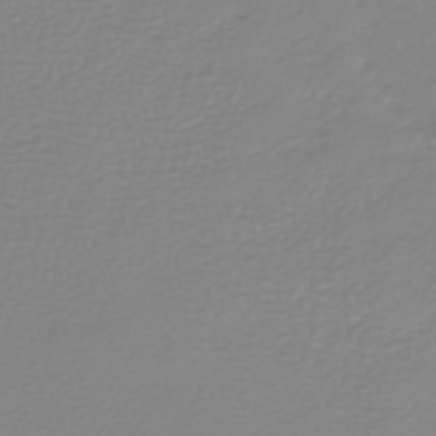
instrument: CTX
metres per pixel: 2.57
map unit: HNb
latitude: -45.6533
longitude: 54.5952
